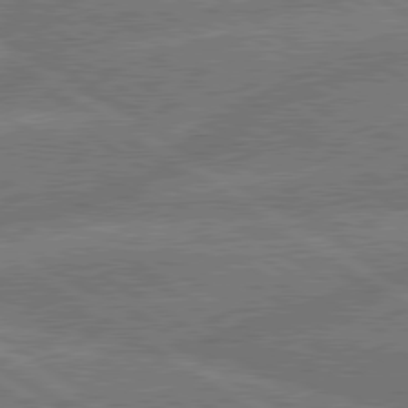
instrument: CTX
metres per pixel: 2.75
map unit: lApd
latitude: 79.7072
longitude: -162.1956
